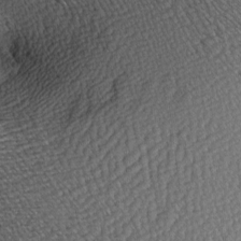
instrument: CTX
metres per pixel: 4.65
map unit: Hve
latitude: 3.5371
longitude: -121.3671
